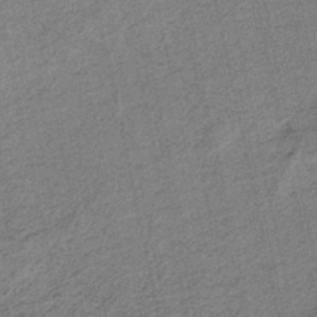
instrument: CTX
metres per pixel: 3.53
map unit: HNb
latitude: -35.8422
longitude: 56.1983
